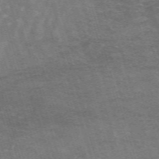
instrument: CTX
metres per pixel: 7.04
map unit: HNb
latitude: -53.9178
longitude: -42.5168
